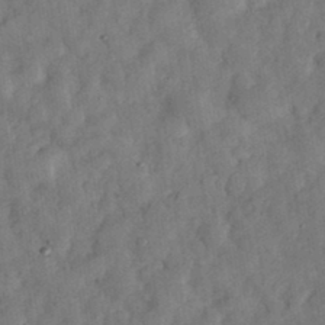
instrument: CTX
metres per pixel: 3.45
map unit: eHh
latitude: 34.7246
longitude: -69.3671
